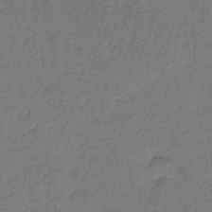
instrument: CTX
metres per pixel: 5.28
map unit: lHb
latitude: -35.0486
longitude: 62.6329
